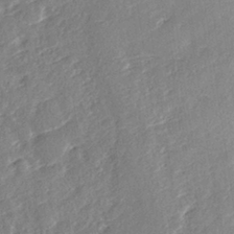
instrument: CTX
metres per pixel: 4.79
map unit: Nhe
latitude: -36.1039
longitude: -177.1781
